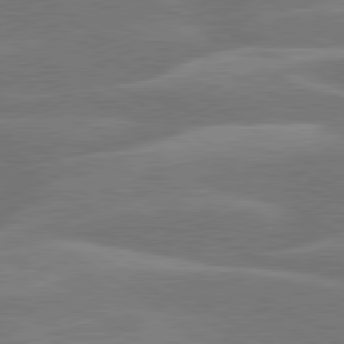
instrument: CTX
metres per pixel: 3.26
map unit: lApd
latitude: 79.8395
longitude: -123.1592
